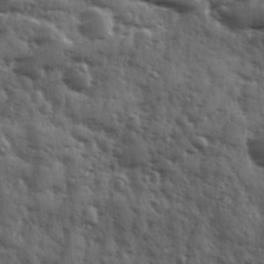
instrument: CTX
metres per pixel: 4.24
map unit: Ave
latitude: 11.8772
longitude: -103.0080
